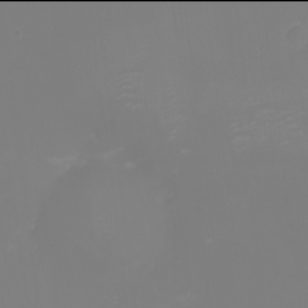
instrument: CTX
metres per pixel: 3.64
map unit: eHh
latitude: -2.0094
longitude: -75.3104
